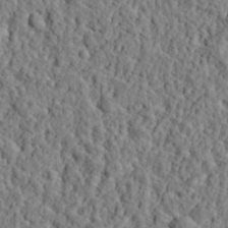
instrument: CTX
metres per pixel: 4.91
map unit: eHh
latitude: 26.0444
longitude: -78.4979
